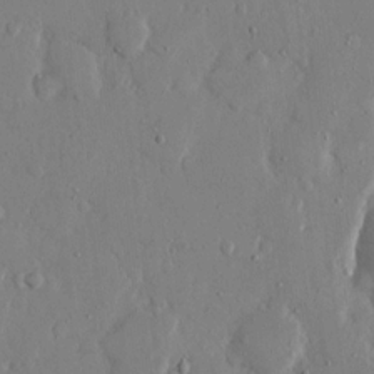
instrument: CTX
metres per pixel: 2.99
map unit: eHh
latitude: 13.1025
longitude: -69.4049
